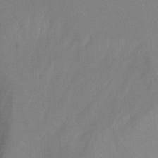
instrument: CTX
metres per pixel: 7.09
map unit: Ht
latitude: -15.1998
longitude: -53.8017
